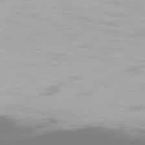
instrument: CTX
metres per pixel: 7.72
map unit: Hpe
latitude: 75.9150
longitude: -142.9325
